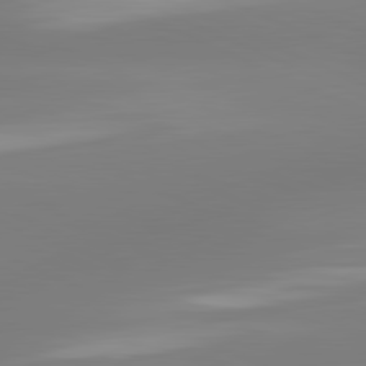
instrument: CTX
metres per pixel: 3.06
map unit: lApd
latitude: 81.6883
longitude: -165.2537
